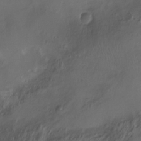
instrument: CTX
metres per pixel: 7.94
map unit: Nhu
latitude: -12.4251
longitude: -40.9891
